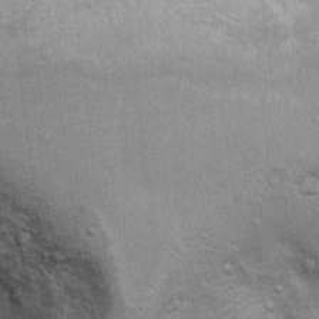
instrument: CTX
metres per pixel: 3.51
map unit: Ht
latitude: 9.5371
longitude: -36.9891
